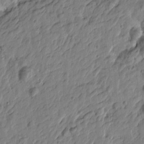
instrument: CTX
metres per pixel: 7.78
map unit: Htu
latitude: -3.6532
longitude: 179.2754
